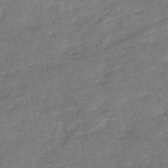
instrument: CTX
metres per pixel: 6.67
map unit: HNb
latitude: -45.1998
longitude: -36.4223
